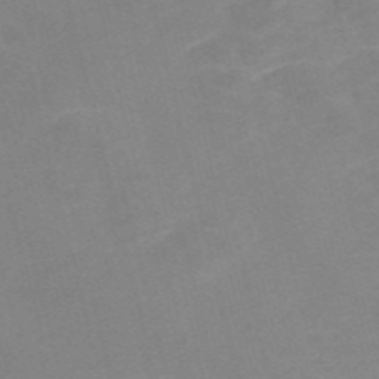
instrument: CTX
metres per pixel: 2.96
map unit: Nve
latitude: -57.1431
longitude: 58.7652
